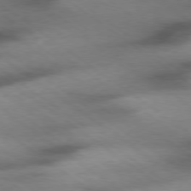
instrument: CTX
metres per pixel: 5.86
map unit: Ap
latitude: -78.9541
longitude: -91.3671
